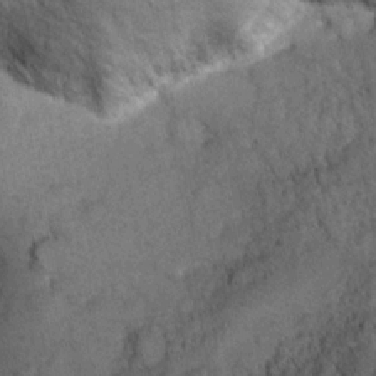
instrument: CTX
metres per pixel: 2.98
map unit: Ht
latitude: 8.2900
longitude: -36.1011
